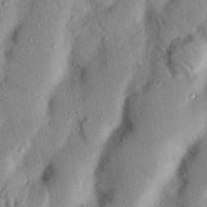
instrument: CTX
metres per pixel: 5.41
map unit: Nhu
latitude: 24.7624
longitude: -73.0837
